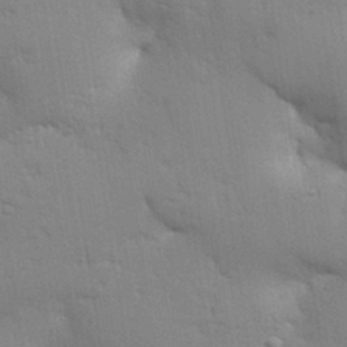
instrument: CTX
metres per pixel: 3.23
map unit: Aa
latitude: 32.9136
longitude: -145.1970
